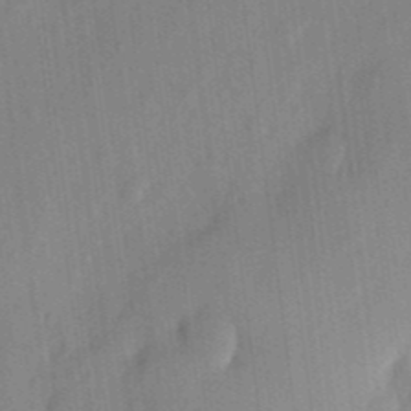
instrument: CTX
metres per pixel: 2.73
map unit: eHh
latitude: 4.8380
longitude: -74.1200
